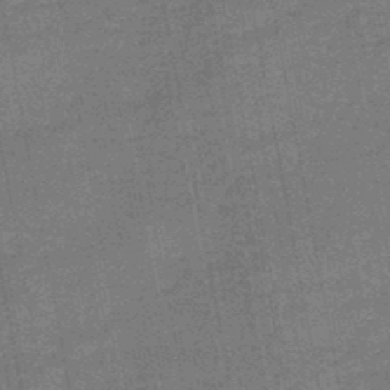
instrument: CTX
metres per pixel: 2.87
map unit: HNb
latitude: -46.4251
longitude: -36.3845
